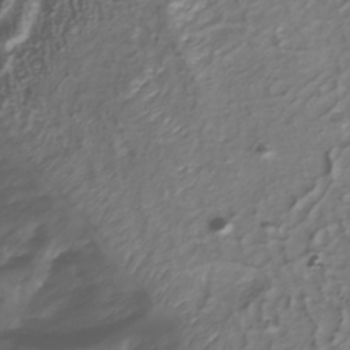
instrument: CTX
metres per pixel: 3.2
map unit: Nhu
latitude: -40.6140
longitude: -85.8206
